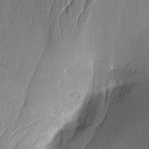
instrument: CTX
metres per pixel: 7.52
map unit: Aa
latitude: 8.4601
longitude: -131.3860
